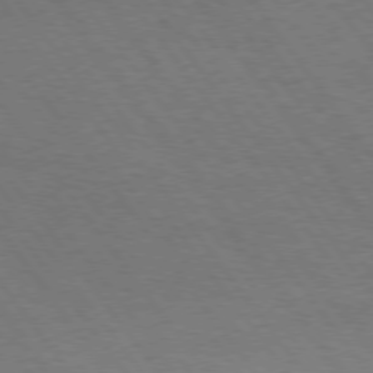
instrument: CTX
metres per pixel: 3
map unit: Hpe
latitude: 74.6302
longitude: -141.2537
